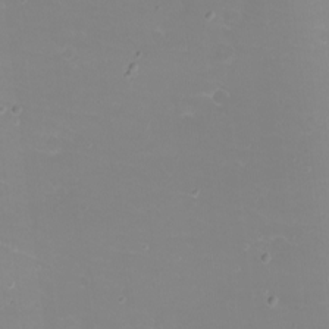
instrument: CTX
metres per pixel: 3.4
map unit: eHh
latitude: -12.4440
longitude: -61.0080
